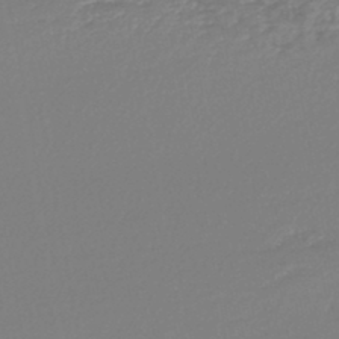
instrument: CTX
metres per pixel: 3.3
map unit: lHb
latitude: -45.0486
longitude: 78.1605
